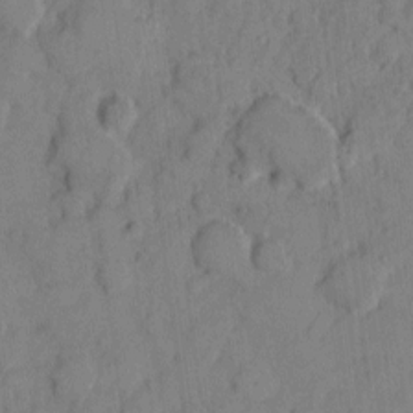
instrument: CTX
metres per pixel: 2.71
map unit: eHh
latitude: 7.4804
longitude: -63.4994
